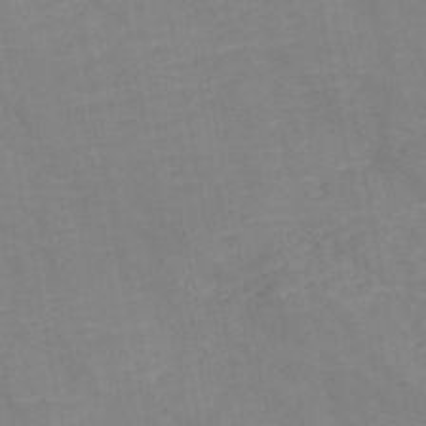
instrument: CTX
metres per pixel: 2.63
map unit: HNb
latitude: -48.3873
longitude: 57.3698
